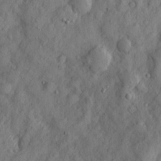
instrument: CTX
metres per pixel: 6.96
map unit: Htu
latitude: -3.7666
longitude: 158.0283
